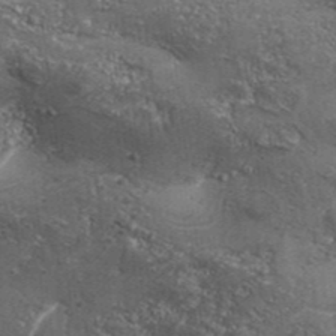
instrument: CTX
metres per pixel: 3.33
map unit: Aa
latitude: 33.8772
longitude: -135.5938
